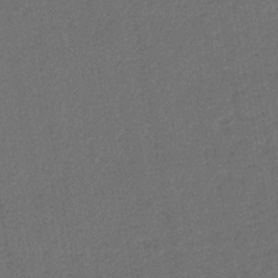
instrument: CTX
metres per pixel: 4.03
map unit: lHb
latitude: -43.0675
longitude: 61.3321
